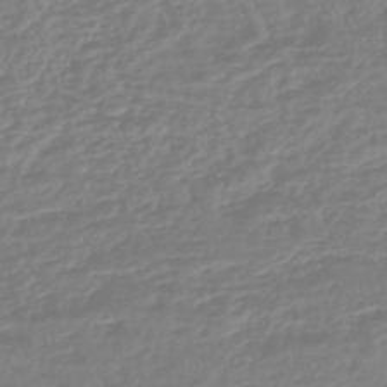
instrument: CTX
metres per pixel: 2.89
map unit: lHb
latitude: -44.8219
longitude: 70.2551
